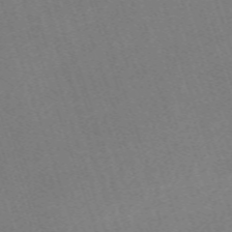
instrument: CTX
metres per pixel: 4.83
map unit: eHh
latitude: -63.5588
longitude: 50.2173
